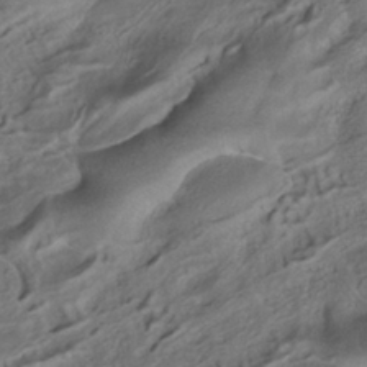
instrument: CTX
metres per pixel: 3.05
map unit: ANa
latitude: -38.9164
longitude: 97.5777
